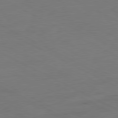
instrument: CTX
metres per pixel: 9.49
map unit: Ap
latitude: -80.9164
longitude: -95.1403
